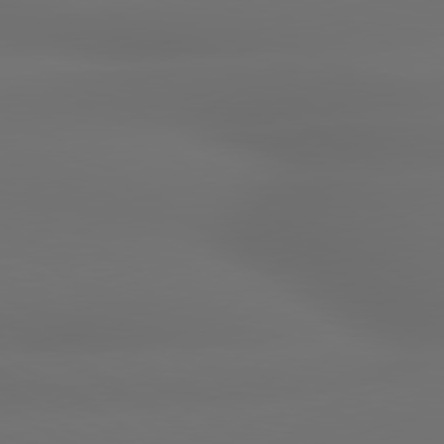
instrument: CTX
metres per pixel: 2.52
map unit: lApd
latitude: 79.4994
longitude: -138.4790
